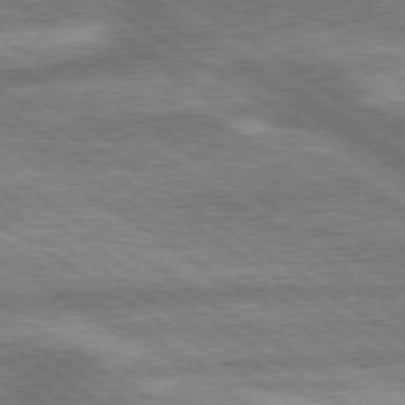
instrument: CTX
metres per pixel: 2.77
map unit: lApd
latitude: 79.7828
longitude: -170.1011
